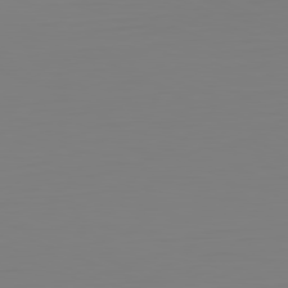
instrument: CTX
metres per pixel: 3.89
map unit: Hpe
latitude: -82.0661
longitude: 8.5763
